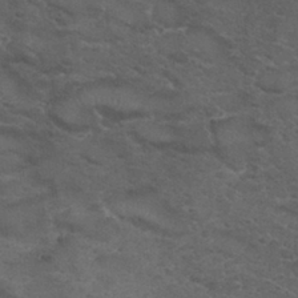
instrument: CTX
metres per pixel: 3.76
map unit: Nhu
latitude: 29.5560
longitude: -49.1214
